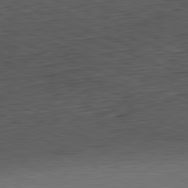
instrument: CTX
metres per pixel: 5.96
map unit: Hpe
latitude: -82.0472
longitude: 15.3510
